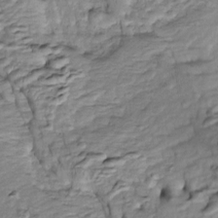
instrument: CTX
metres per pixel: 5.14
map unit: Htu
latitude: -5.8044
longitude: 154.3873
